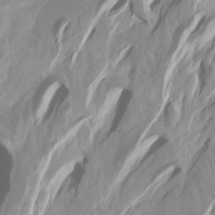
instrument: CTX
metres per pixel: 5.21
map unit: Htu
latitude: -4.5573
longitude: -89.3293
